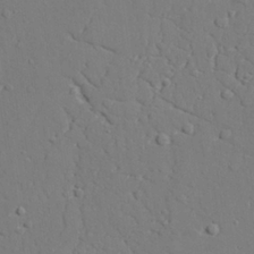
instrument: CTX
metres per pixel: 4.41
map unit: lAvf
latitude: 27.5371
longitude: -109.1214
